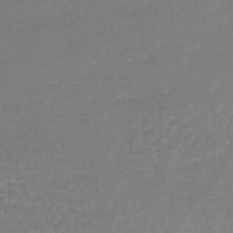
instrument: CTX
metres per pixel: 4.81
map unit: lHb
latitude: -42.7463
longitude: 75.6911
